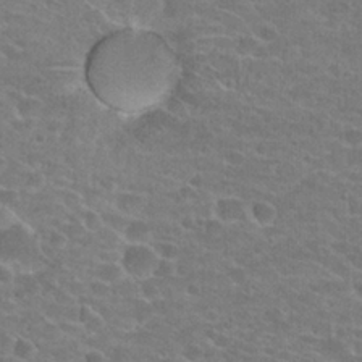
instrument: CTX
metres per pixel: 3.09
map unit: Hto
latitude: 22.5924
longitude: -43.6505
